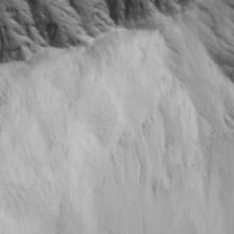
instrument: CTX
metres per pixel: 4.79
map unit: Ave
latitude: 14.3846
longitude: -131.4238
